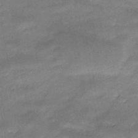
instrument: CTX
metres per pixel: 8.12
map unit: HNb
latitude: -47.7477
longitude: -39.4804
